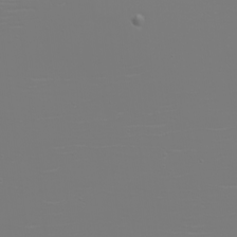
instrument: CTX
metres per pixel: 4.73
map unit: eHh
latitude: -6.1039
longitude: -84.0444
